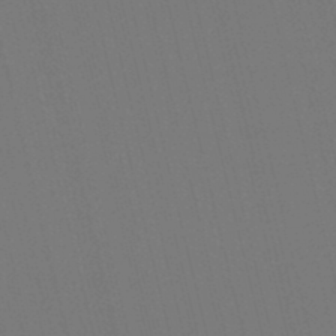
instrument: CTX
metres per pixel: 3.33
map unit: lHb
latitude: -47.4265
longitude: 61.0109
